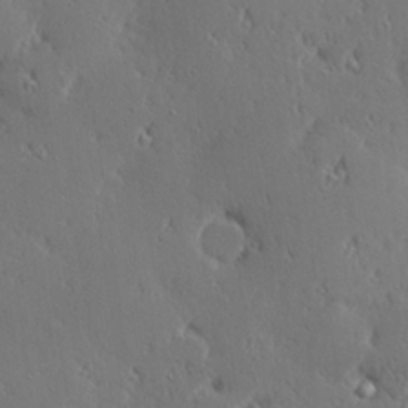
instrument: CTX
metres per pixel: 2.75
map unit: Hve
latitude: 27.5371
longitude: -93.0458
